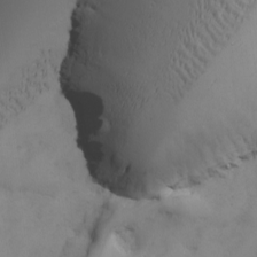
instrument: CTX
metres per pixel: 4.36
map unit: Ave
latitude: -7.6910
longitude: -119.3670
